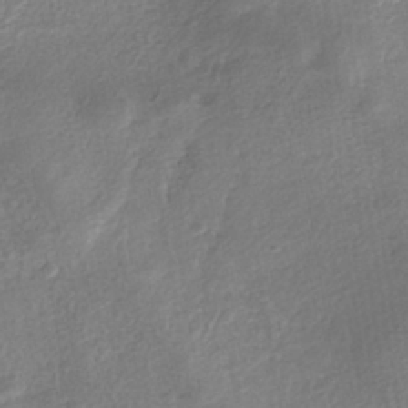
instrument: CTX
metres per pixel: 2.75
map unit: Nhe
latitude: -41.8044
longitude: -110.4790
